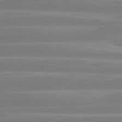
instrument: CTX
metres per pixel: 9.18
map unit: lApd
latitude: 80.8380
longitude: -134.4790
